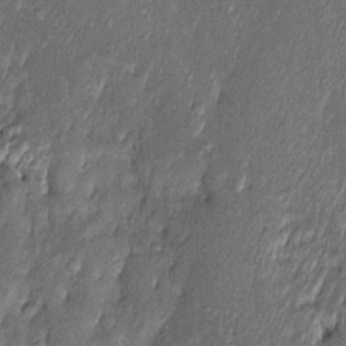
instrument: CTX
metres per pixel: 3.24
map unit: Htu
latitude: -6.6707
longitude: 158.4440
